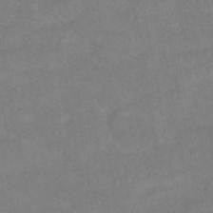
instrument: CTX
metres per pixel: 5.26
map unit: HNhu
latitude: -45.0486
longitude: 92.1795
